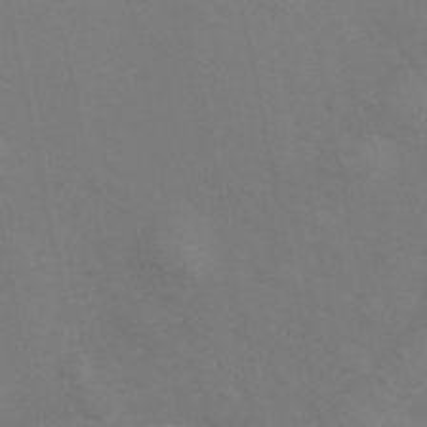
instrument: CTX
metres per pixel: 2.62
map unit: Hve
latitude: 33.3860
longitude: 150.7085
